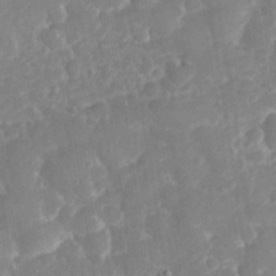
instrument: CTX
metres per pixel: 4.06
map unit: eHh
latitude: 32.0633
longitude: -59.9150
